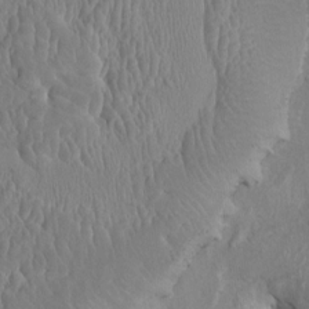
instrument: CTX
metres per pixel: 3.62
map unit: HNhu
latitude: 3.1025
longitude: -6.3845
